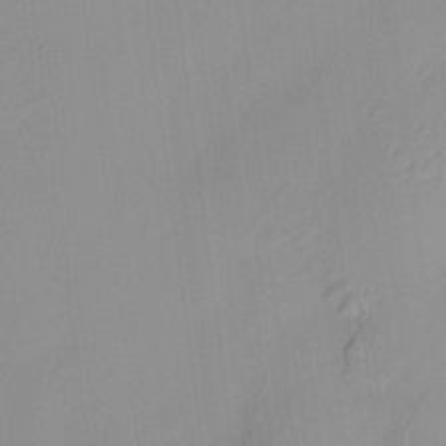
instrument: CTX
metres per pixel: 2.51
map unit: HNhu
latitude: 11.5560
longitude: 9.5210
